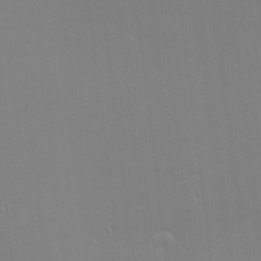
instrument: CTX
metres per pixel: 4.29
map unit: eHh
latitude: -2.5384
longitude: -80.5735
